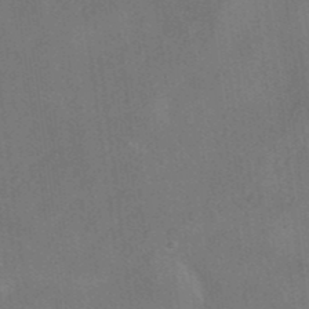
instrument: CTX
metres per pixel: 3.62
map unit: HNhu
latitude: -41.4643
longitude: 106.4251
